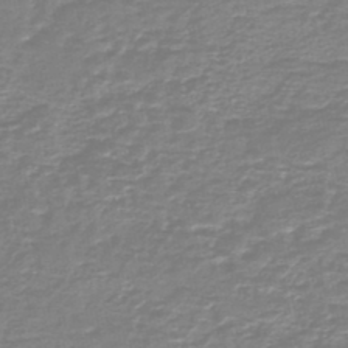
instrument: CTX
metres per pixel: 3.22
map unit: HNb
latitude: -46.8975
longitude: 52.3684
